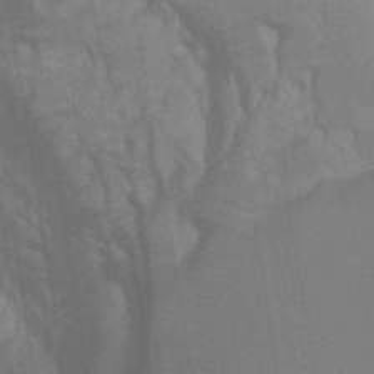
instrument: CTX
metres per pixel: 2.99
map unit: Ht
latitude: -0.2173
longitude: -17.2915
